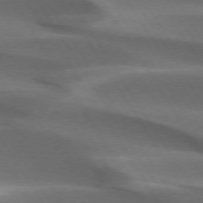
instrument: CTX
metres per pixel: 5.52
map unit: lApd
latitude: 73.4427
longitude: -52.2145
